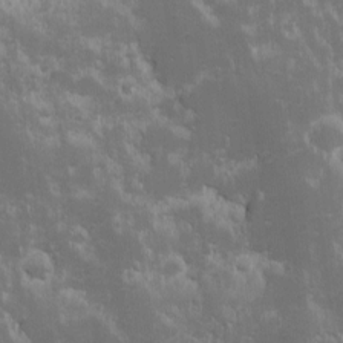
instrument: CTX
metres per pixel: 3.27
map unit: Ave
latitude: -10.3873
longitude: -117.2726
